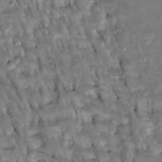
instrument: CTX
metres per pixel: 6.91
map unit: Htu
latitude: -2.9919
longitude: 150.1605
